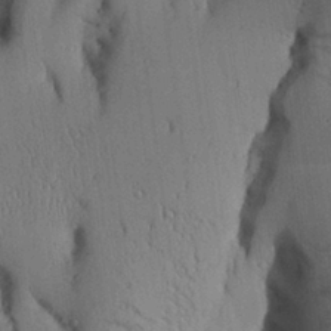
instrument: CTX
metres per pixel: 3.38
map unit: Aa
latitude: 27.2915
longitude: -134.4412
